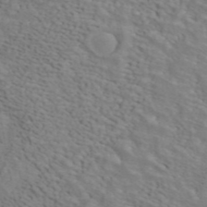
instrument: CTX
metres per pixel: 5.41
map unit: ANa
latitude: 44.9514
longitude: 38.2928
